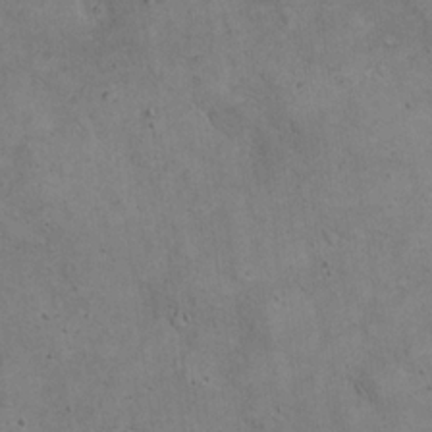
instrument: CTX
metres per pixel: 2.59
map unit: eHh
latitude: 20.6113
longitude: -60.4790
